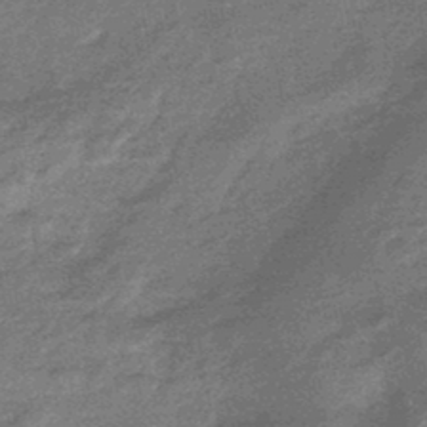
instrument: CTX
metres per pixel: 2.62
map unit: eHb
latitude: -45.4077
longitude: 88.7652
